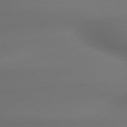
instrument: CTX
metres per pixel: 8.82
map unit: lApd
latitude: 79.9717
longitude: -173.9906
